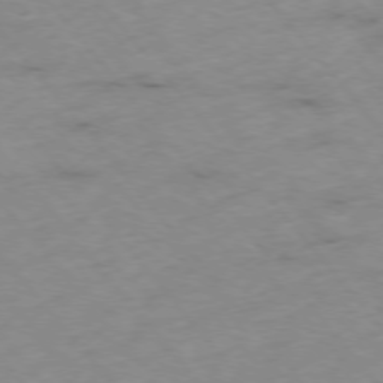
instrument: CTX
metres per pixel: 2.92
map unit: Hpe
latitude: -76.3306
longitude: -18.4790
